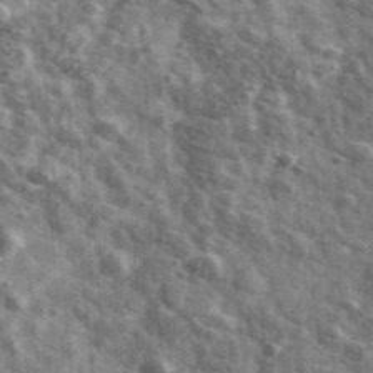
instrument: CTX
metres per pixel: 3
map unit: Ave
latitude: 41.7450
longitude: -106.9703
